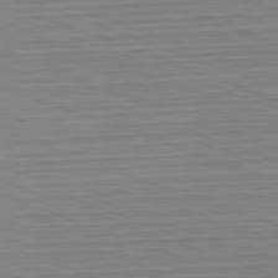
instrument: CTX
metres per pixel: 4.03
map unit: Hpe
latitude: -82.7841
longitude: 12.5007
